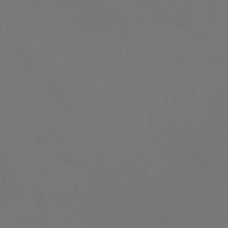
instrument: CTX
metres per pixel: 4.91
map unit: HNhu
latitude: -43.8611
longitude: 94.1416
